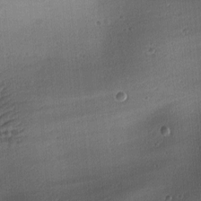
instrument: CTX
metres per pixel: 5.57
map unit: lAa
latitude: -10.6330
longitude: -124.6868
